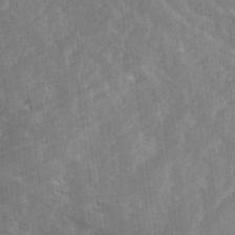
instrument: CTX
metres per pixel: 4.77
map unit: Ave
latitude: 18.4790
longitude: -131.6694
